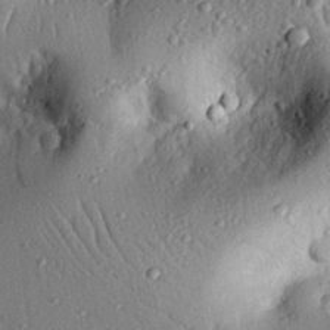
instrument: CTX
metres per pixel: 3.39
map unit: eHh
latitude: 24.6679
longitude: -78.4790
